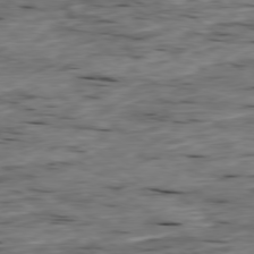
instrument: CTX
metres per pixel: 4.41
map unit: Ap
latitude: -79.3887
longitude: -89.6883
